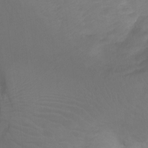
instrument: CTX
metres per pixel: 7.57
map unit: Ht
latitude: -10.0661
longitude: -35.4426
